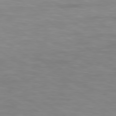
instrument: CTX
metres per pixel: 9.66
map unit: Hpe
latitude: 78.5546
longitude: 175.2187
